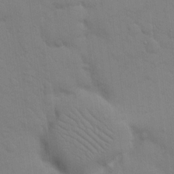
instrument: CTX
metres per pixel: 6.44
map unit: eHh
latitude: 17.4237
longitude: -66.7246
